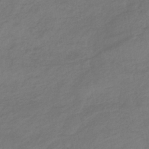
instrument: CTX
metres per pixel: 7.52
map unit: lHb
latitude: -38.0850
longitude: 70.8219
